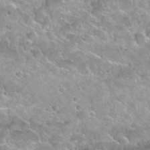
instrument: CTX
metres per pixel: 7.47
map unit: Nhu
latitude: 29.9339
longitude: -54.2900
